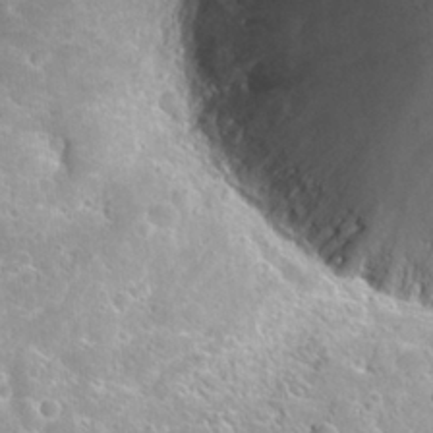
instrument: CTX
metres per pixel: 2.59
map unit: Hto
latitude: 25.9717
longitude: -41.9150
